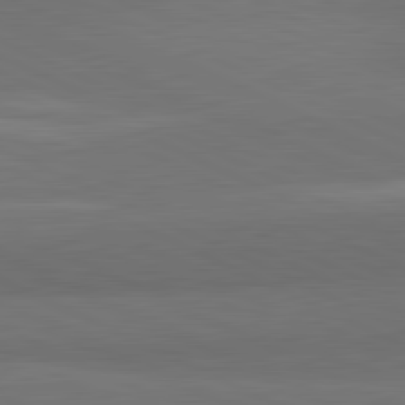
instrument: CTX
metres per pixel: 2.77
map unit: lApd
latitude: 81.8772
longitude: 157.7855
